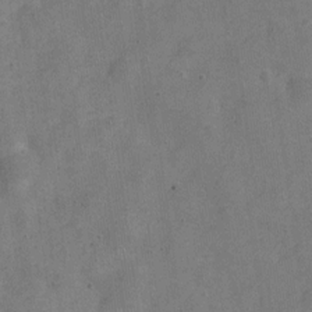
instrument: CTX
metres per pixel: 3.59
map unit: Nve
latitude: -24.4062
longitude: 107.6344
